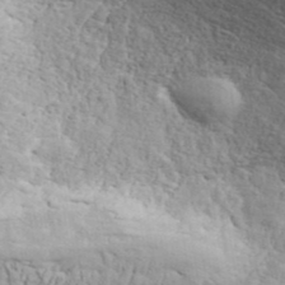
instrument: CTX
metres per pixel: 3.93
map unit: ANa
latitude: 42.4601
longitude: 50.1983
